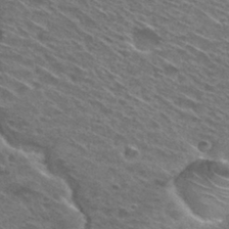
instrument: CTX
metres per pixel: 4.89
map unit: Hto
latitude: 29.7072
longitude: -47.2537
